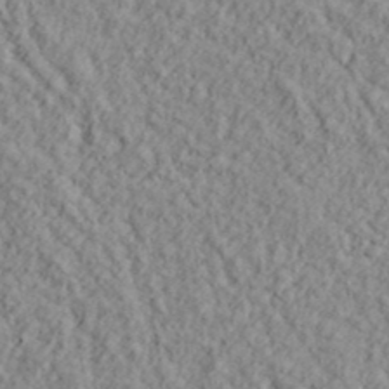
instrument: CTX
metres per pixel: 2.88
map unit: lHvf
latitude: 38.4034
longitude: -91.0081
